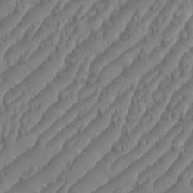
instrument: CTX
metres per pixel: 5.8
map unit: eHh
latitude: 36.5924
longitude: -137.8395
